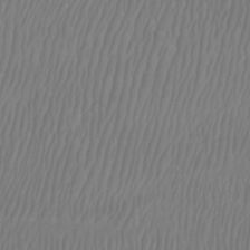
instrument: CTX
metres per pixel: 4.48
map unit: Htu
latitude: -8.5763
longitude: -74.8947
